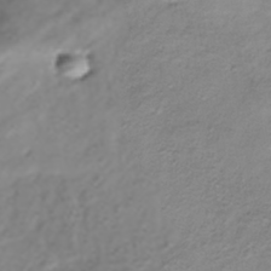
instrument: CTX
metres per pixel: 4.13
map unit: HNhu
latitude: -40.4629
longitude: 108.7463
